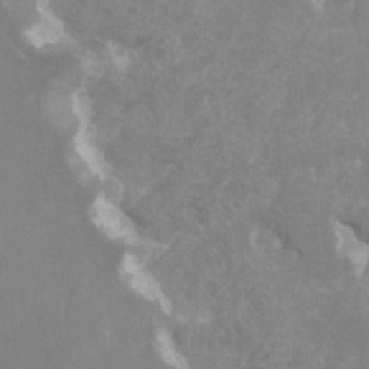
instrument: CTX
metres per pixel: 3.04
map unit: Ht
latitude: -3.6343
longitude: -27.0836
